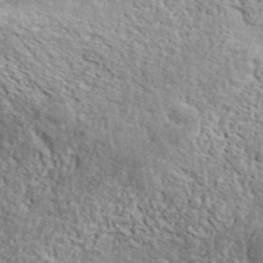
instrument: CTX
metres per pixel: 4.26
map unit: lHvf
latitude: 37.9150
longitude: -88.2334
